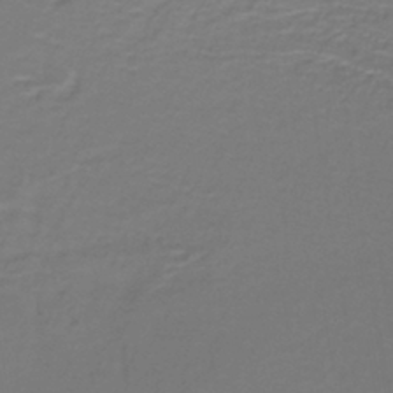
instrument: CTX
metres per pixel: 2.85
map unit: lHb
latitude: -42.1983
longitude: 56.8030
